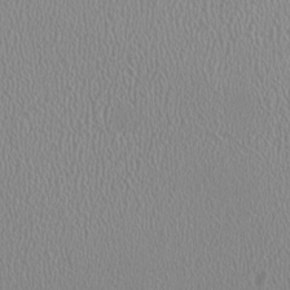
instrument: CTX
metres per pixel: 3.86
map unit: HNhu
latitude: -1.5966
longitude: -0.5734
